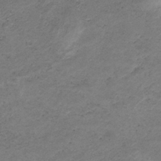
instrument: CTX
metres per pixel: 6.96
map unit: HNb
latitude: -32.5952
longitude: 61.3699
